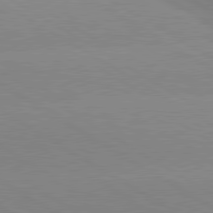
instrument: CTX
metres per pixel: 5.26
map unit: lApd
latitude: 80.4979
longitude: -152.0822
